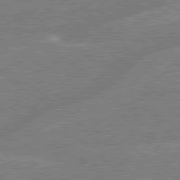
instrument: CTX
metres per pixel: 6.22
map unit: lApd
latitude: 79.3482
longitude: -144.5734
